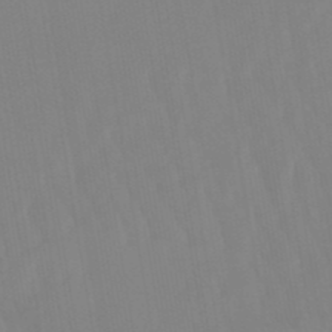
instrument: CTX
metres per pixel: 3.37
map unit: lHb
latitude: -48.4062
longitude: 76.1984
